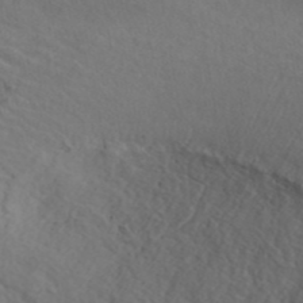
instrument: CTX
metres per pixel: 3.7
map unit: ANa
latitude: 42.8758
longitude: 28.9353
